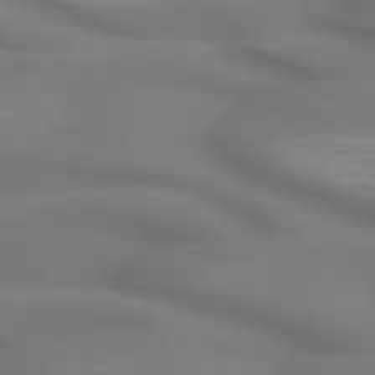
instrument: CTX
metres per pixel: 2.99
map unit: lApd
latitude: 71.7449
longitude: -51.1403
